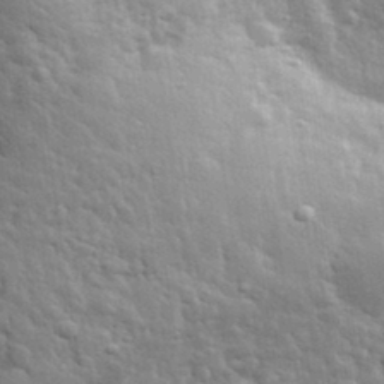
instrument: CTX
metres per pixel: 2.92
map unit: lHvf
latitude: 34.3845
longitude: -81.3671
